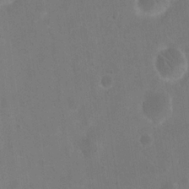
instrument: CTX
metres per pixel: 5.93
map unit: eHh
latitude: 20.0822
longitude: -64.9514
